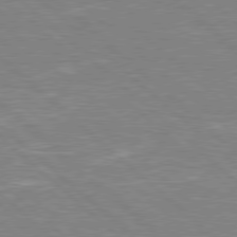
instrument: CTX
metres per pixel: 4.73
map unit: Hpe
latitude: 78.1767
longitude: -152.3467
